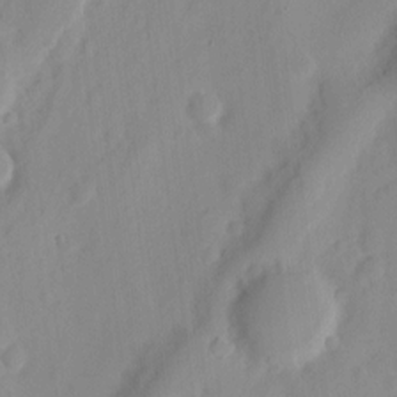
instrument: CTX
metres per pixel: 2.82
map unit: Ht
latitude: 9.2348
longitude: -74.7057
